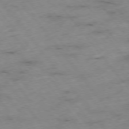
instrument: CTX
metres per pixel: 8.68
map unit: Hpe
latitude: -76.0094
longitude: -18.8191
